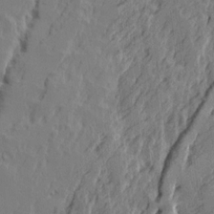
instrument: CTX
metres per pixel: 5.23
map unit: Ave
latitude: 15.3482
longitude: -137.5371
